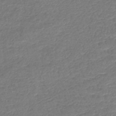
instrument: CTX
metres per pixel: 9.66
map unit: lHb
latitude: -42.9541
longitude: 78.8408
